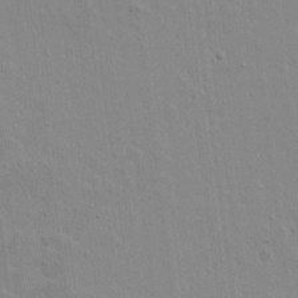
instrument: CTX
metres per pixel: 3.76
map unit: lAvf
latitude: 16.4223
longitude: -128.4790
